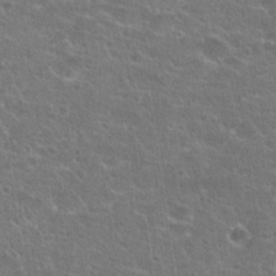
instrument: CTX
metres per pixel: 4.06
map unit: Hto
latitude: 23.0458
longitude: -44.4601
